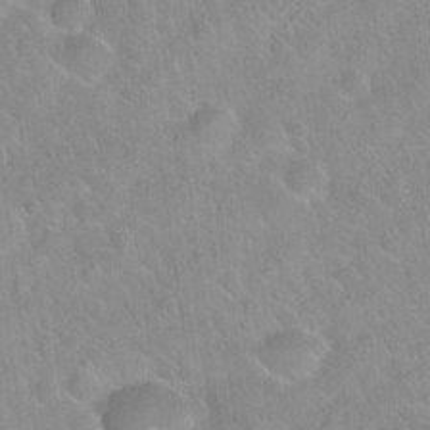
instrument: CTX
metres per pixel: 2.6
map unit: Hto
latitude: 21.2348
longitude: -52.4979
